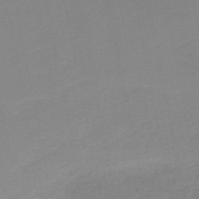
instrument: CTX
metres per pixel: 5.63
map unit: HNb
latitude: -50.7085
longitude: -50.3845
